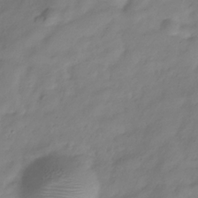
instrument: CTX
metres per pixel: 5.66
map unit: Hve
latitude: -32.8219
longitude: 90.5574
